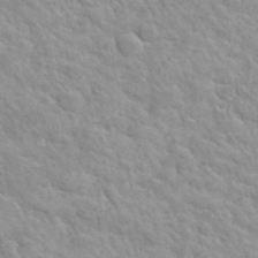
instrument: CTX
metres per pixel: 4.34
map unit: Hto
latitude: 35.6694
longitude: -50.5167
